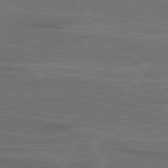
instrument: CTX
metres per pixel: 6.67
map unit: Ap
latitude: -80.2740
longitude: -71.9717
